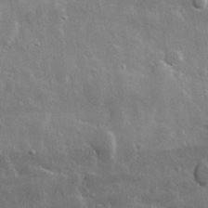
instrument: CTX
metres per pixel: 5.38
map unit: lHvf
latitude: 32.8380
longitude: -90.5924
